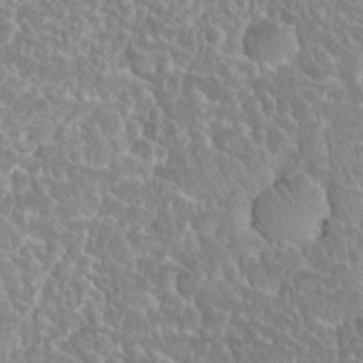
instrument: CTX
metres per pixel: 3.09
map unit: Nhu
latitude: 25.2537
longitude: -51.3670
